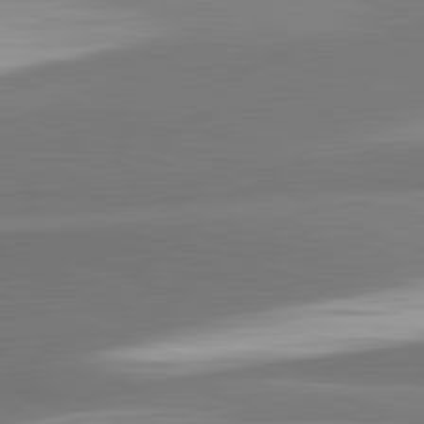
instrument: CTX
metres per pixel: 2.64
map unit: lApd
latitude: 82.3467
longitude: 152.1794
